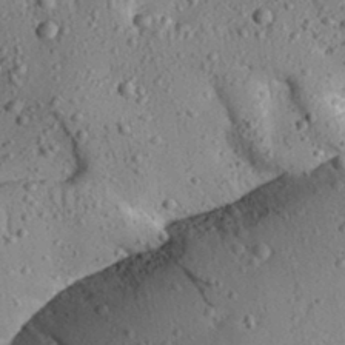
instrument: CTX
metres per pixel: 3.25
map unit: Aa
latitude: 31.3860
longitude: -134.1955
